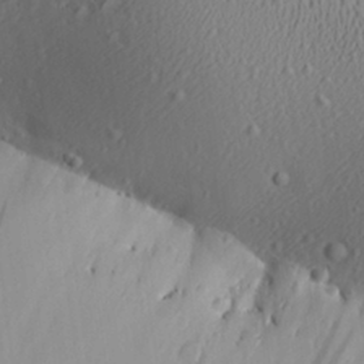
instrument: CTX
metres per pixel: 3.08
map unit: Aa
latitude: 26.7057
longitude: -137.0459
